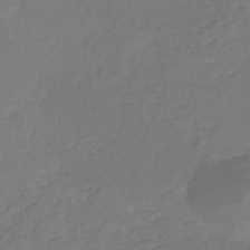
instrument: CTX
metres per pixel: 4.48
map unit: eHb
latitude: -30.4062
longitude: 64.9164
